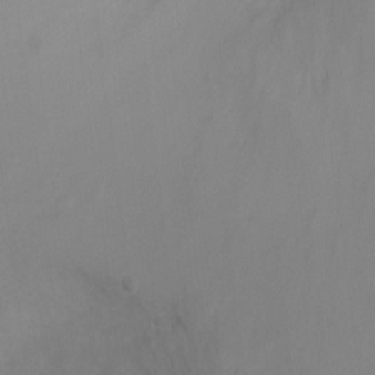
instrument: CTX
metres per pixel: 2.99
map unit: Ht
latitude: -3.2942
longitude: -24.9135
